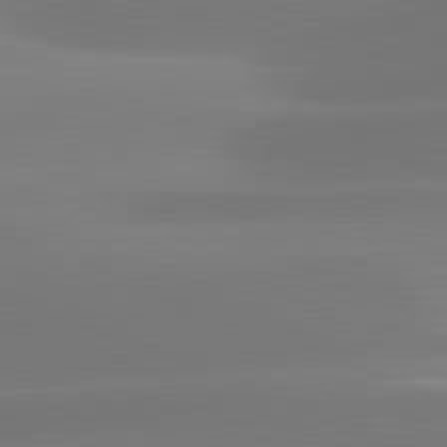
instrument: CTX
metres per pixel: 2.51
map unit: lApd
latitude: 81.4426
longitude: -162.1767
